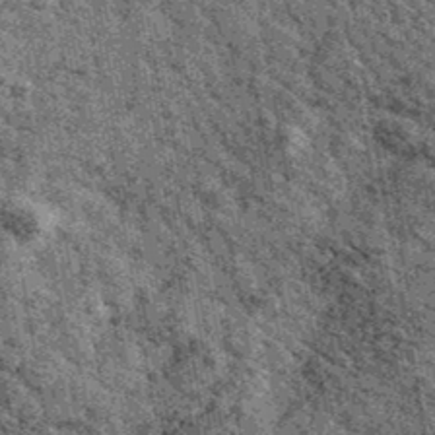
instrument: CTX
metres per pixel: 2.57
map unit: Ave
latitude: 40.6868
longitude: -107.8205
